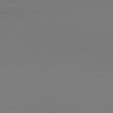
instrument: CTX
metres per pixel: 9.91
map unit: Hpe
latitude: 78.2145
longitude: -129.2915
